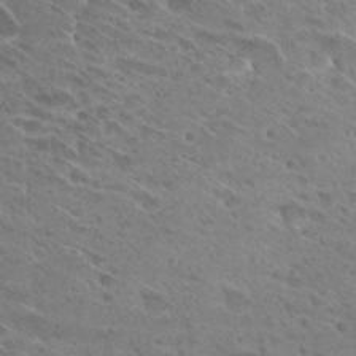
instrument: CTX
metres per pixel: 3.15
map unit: Hto
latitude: 28.4979
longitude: -39.5371
